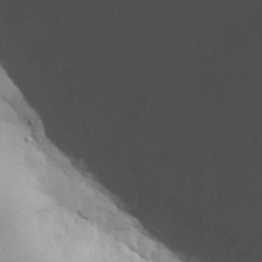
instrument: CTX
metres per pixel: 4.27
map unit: Nhu
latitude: 28.4223
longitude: -68.8380
